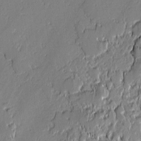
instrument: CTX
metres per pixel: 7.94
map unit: lAvf
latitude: -0.0661
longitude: -108.4790
